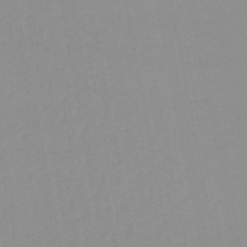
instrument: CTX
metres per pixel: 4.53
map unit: lHb
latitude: -44.5385
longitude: 76.8030
